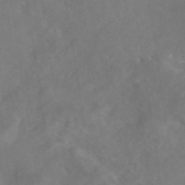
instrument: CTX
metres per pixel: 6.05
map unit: eAb
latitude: 46.5924
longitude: 127.0486
